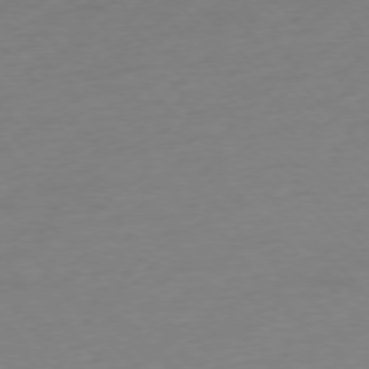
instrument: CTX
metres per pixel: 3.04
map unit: Ap
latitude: -76.3306
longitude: -70.7057
